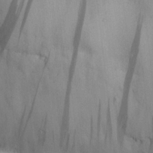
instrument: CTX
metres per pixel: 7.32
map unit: Nhu
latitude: 25.8016
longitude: -70.8569
